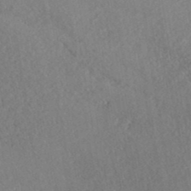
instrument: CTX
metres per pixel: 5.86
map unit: ANa
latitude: 39.9717
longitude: 18.7085
